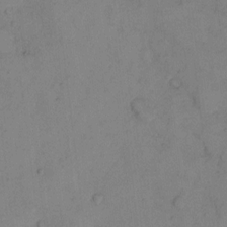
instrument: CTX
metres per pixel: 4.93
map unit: Hto
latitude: 8.5357
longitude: -58.7057
